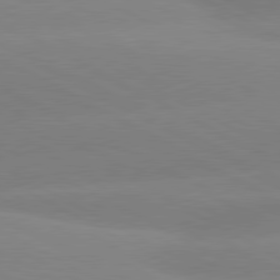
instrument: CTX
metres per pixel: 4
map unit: lApd
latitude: 80.6301
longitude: -153.8206
